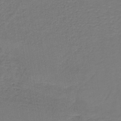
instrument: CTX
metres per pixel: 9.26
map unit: lHb
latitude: -38.5196
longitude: 57.6344
